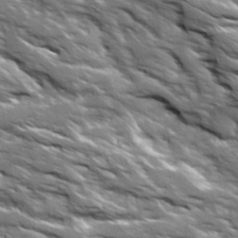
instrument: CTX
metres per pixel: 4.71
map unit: Ave
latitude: 19.3481
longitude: -135.3670
